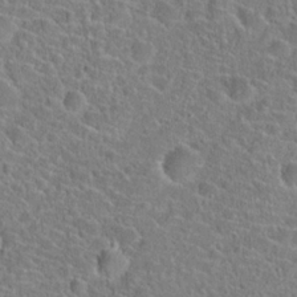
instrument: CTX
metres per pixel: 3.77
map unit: Hto
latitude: 23.3293
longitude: -45.5371
